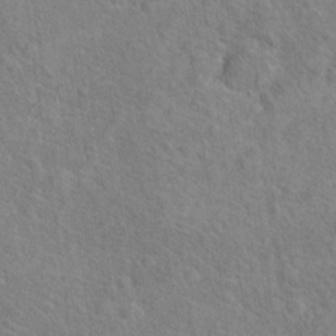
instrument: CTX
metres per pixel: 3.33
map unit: Hto
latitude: 17.2915
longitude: -43.2537
